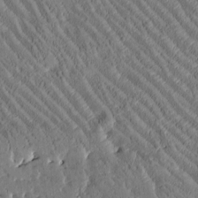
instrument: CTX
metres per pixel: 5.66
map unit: Htu
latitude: -2.2361
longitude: 175.3509
